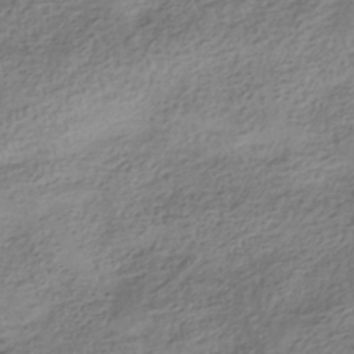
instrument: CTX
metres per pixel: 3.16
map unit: HNhu
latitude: -41.4454
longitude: 100.2361
